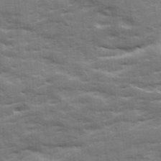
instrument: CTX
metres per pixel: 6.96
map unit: Ave
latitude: 19.1025
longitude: -129.8394
